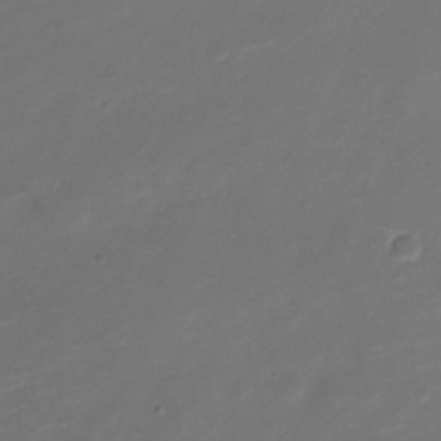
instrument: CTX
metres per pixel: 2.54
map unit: Nve
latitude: -20.8597
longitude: 105.6155
